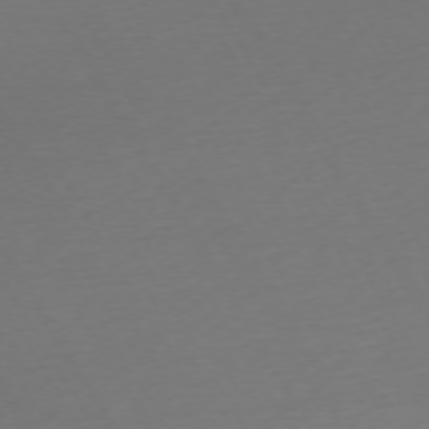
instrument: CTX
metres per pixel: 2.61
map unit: Ap
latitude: -74.5385
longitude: -68.7057
